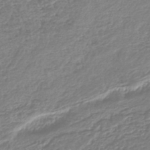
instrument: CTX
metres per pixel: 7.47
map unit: lHb
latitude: -44.5763
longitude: 68.8974
